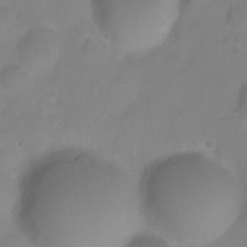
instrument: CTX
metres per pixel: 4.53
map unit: Ht
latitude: 0.3467
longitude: -46.2334
